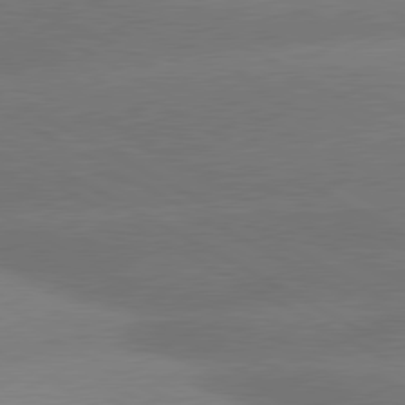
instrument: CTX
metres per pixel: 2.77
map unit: lApd
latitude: 80.2333
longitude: -150.8191
